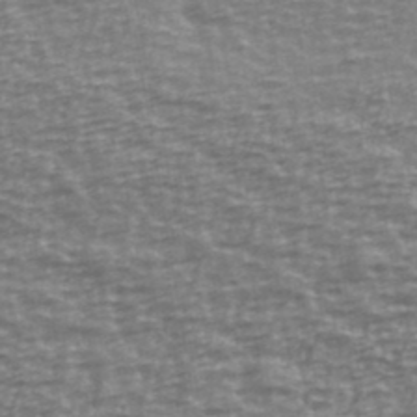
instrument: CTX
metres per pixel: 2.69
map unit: Ave
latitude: 40.1577
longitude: -114.1577
